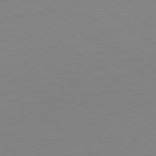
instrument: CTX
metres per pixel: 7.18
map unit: Hpe
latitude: -79.5210
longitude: 13.5021
